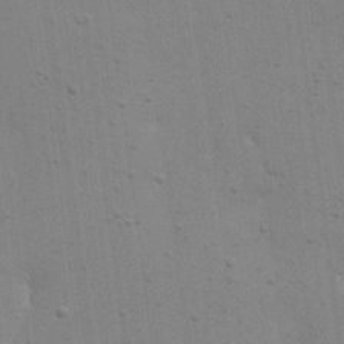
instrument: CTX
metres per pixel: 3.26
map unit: eHh
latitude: 20.7813
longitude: -62.4412
